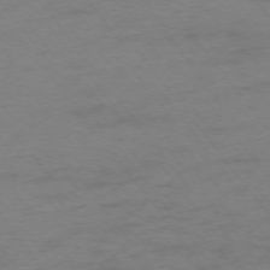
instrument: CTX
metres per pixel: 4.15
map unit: Ap
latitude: -75.7289
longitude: -73.2537
